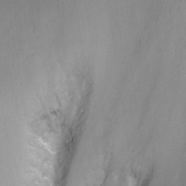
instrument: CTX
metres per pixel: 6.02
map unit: Nhu
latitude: -9.8044
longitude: -77.1025
